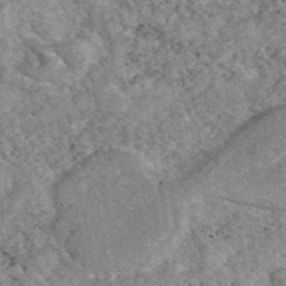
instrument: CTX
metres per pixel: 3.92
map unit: eAb
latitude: 48.8191
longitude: 109.8800
